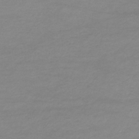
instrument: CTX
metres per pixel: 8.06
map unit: lHb
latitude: -33.8045
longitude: 70.2929
